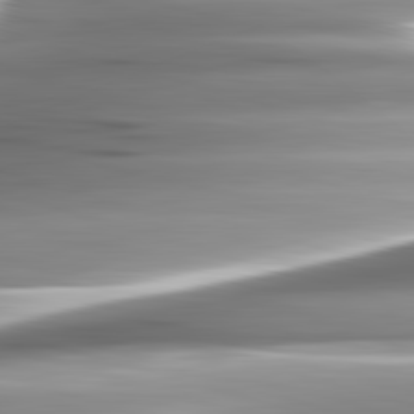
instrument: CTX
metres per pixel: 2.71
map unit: lApd
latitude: 82.6490
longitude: -140.3656
